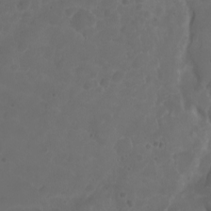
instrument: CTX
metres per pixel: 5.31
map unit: eHh
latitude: 0.7813
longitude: -54.6112
